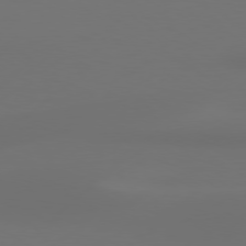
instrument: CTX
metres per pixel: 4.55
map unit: Hpe
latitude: 76.9891
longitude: -131.1781
